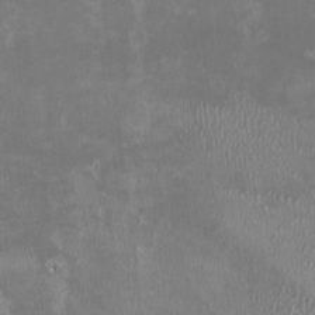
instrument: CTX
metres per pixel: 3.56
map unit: HNhu
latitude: -0.6708
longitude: -4.0255
